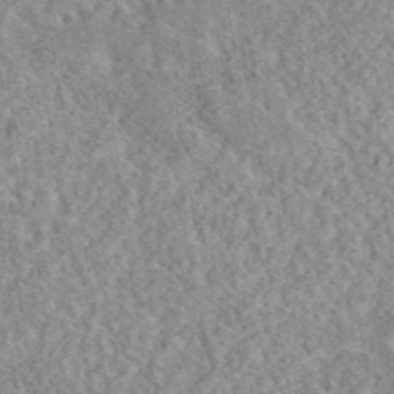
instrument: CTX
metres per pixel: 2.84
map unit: eAb
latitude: 44.2522
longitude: 116.3117
